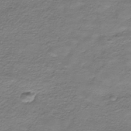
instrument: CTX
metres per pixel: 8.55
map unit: HNhu
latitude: -40.5951
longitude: 109.0108
